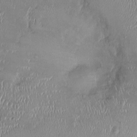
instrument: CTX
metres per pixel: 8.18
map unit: Ht
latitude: -1.4833
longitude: -13.6127
